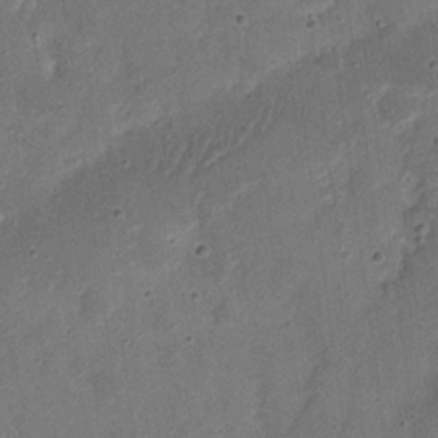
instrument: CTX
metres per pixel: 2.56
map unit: Nhu
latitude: 21.5371
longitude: -71.3859
